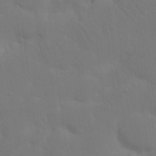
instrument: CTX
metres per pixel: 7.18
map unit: Nhu
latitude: 22.1011
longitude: -73.9339
